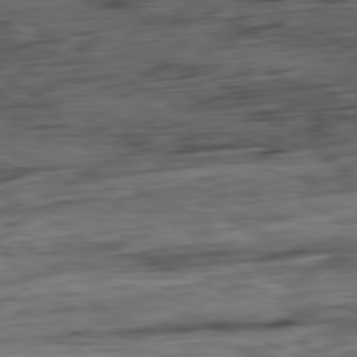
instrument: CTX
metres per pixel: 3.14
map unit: Ap
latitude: -81.7478
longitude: -79.5749
